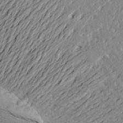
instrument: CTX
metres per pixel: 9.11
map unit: Aa
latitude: 23.9717
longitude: -147.1970
